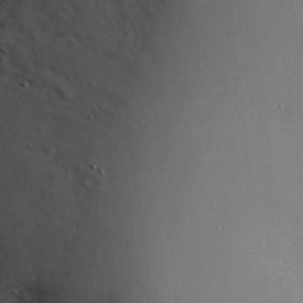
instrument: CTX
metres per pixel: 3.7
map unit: eHh
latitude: 9.2726
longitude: -71.8772
